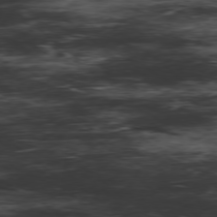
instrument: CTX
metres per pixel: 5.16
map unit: Hpe
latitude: -78.3306
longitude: 13.1809
